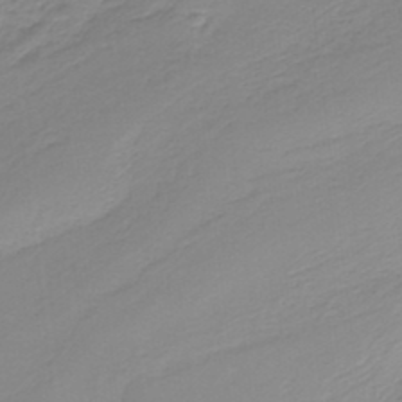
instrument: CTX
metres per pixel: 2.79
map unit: HNb
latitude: -36.5195
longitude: 55.5399
